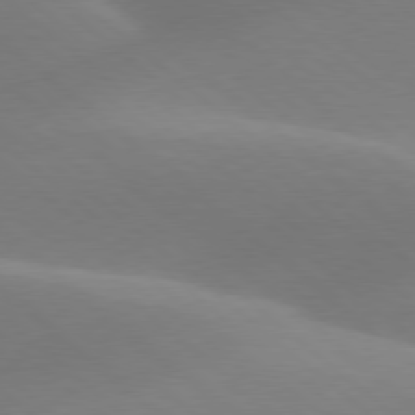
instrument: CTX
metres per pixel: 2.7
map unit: lApd
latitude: 78.0444
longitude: -51.5938
